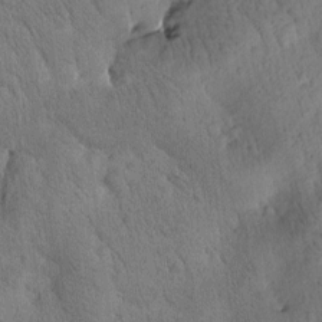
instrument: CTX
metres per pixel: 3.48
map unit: Htu
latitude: -0.9920
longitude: 174.7652
